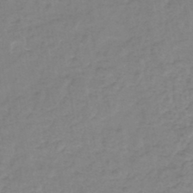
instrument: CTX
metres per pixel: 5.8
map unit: eHh
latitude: -46.0283
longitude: -29.5938
